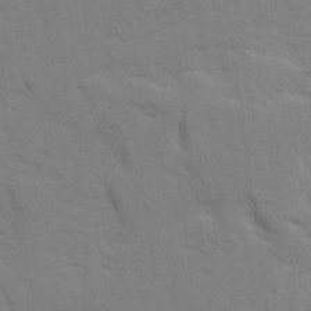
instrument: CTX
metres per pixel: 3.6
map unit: Ave
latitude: 23.2915
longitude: -130.2712
